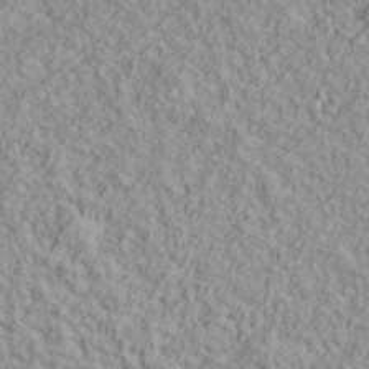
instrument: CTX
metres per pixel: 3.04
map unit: lHvf
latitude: 38.6679
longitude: -89.8962
